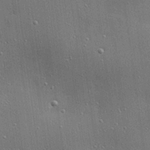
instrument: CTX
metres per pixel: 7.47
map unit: Hve
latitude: 28.3467
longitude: -90.6490
